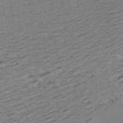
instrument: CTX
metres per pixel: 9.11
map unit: Aa
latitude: 20.5168
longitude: -146.8191
